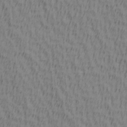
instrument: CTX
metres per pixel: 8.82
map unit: Hve
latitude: 1.7638
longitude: -124.8380
